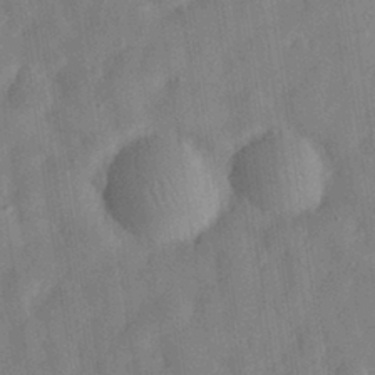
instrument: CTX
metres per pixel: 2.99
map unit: eHh
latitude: 30.3090
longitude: -75.0270
